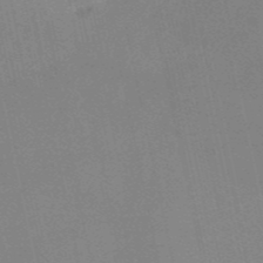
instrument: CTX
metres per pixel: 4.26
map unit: HNb
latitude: -52.6896
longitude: -49.7261
